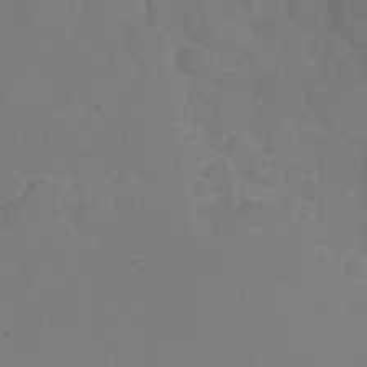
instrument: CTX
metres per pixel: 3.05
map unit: Nhu
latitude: 28.0822
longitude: -56.1199
